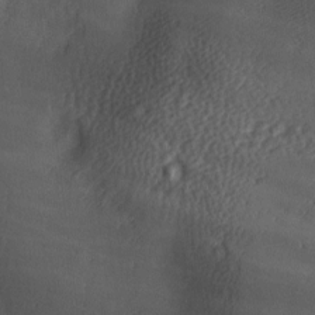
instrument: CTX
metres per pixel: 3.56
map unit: lAa
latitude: -6.2550
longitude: -121.1403
